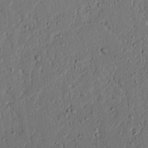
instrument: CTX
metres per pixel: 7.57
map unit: lAvf
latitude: 7.9528
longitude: 167.8233
